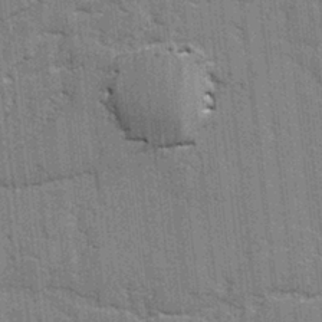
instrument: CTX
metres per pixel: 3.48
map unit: lAvf
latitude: -1.8234
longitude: -107.7639
